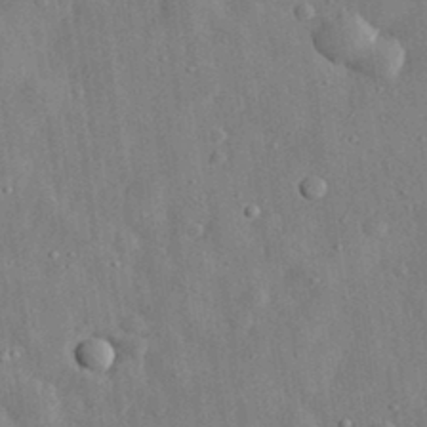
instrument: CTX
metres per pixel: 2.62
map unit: eHh
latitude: 32.1767
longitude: -77.7449
